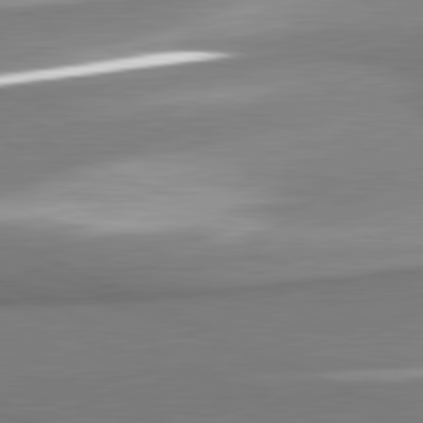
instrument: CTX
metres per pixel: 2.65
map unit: lApd
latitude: 81.5560
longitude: 166.7085
